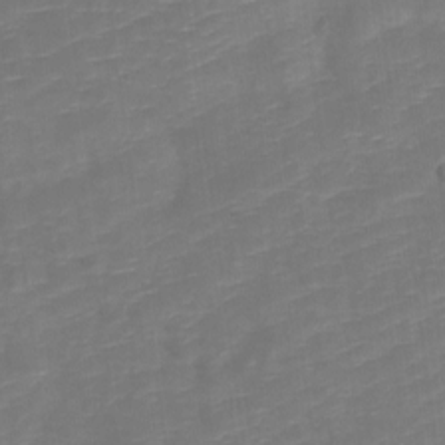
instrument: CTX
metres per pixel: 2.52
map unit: Nve
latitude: -20.5951
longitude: 107.6911
